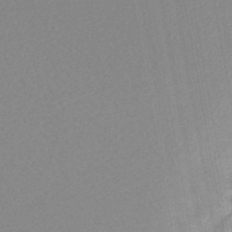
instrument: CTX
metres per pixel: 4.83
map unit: lHb
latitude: -44.2928
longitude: 80.1417
